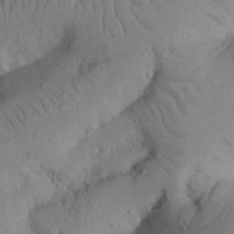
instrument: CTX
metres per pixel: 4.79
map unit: Nhu
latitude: 22.7057
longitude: -74.3467
